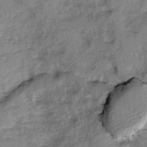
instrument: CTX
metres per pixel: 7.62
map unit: Ave
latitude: 0.6490
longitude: -110.2901
